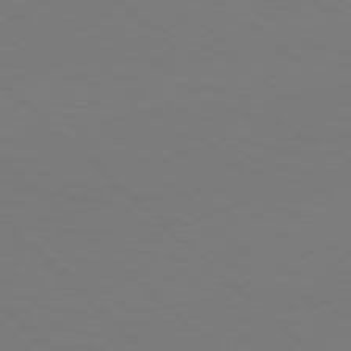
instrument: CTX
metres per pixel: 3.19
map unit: Hpe
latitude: 77.1214
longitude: -132.9325
